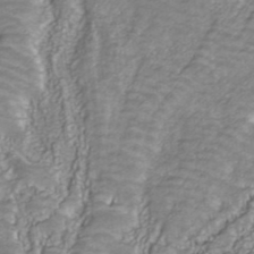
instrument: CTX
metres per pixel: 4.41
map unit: ANa
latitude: 41.2914
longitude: 32.4818
